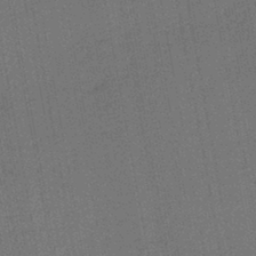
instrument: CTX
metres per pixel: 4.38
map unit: lHb
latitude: -43.3887
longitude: 63.3131
